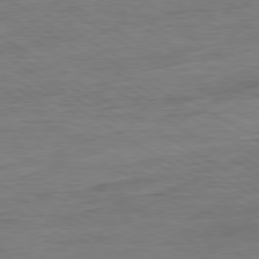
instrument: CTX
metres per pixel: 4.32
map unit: Ap
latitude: -80.3684
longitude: -79.2159
